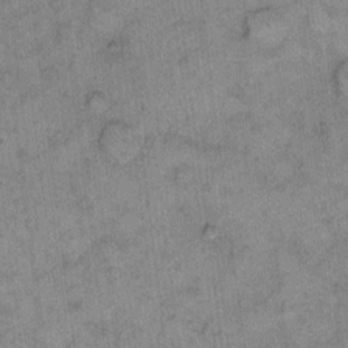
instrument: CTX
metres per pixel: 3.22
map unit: eHh
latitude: 10.4601
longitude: -63.8773
